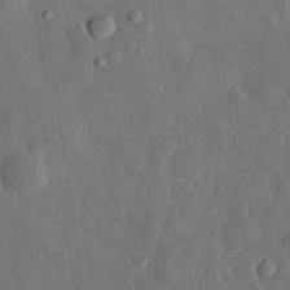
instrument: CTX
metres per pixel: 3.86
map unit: eHh
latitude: 31.2537
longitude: -78.2523
